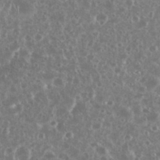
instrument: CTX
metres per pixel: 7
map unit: eHh
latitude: 34.3278
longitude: -61.7827
